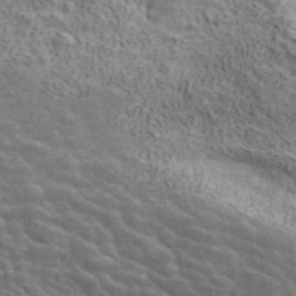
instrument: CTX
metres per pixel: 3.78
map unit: ANa
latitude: 41.3859
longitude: 16.1984
